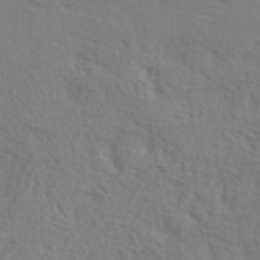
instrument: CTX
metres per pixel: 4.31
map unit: ANa
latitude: 38.8947
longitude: 20.7085
